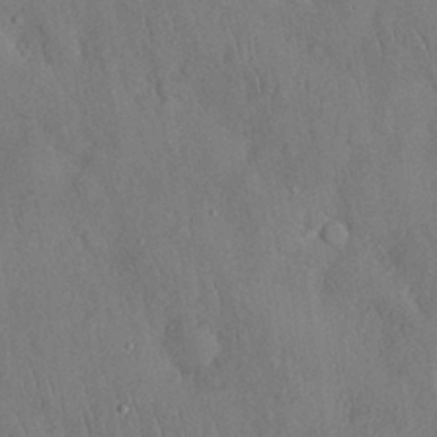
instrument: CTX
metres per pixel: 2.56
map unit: Nhu
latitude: 27.7450
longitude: -68.9703
